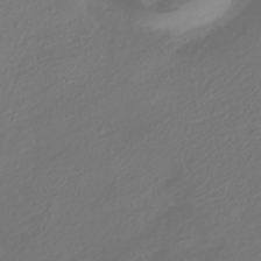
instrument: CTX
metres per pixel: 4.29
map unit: HNhu
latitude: -41.8044
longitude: 106.0661
